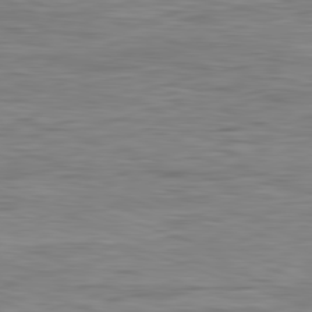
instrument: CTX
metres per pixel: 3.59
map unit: Ap
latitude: -82.1417
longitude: -79.5371
